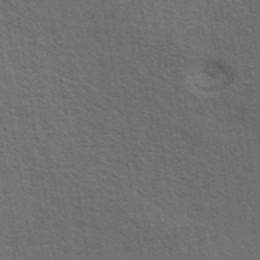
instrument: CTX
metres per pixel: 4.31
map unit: eAb
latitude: 43.9906
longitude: 112.0094
